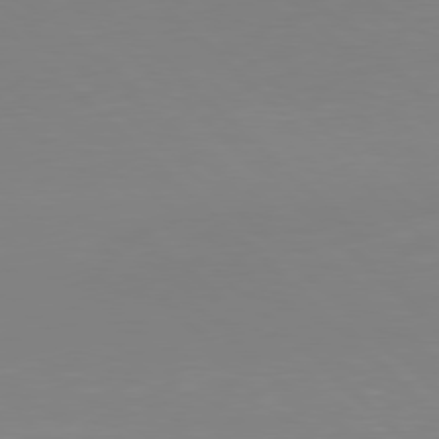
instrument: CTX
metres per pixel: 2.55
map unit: Hpe
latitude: 78.0255
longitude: -132.1011
